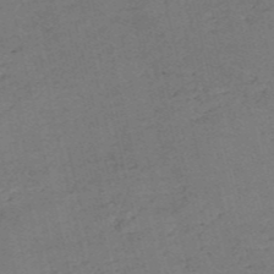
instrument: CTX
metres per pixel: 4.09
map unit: eHh
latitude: -55.1431
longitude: -89.3671
